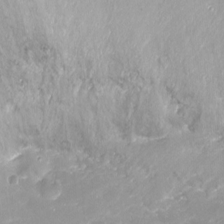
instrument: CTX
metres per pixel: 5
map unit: Ht
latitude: -16.5007
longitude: -44.5923
